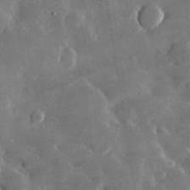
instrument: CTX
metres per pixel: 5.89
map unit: lHvf
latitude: 32.4034
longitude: -92.1577
